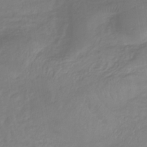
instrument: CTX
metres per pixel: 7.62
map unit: lHb
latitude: -36.9730
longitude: 70.8975
